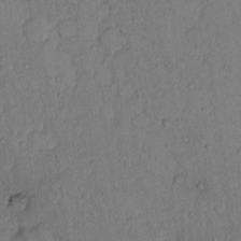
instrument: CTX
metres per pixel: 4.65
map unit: Hto
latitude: 8.4034
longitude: -58.3467
